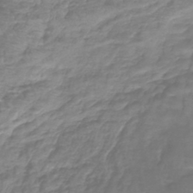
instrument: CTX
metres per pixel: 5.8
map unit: lHb
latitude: -41.3321
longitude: 65.6533
